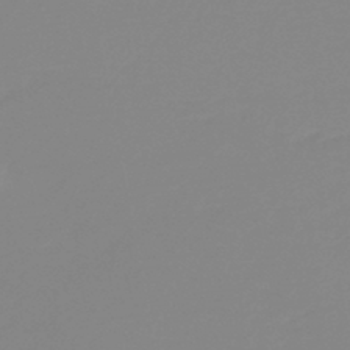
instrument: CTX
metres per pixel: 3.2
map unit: HNb
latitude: -44.9920
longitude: 54.8975
